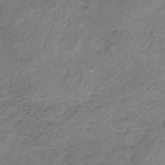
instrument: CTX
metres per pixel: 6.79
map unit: HNb
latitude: -33.6155
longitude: 61.8233
